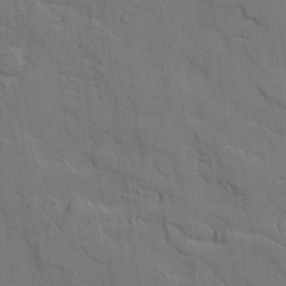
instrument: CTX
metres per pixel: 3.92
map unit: Ave
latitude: 18.4979
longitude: -128.7246
